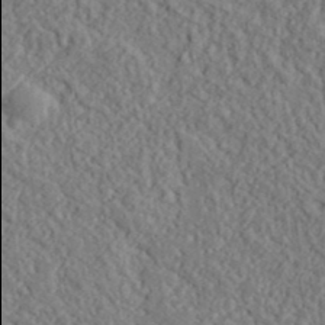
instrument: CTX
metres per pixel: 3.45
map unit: lHvf
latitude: 38.4034
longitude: -89.9906
